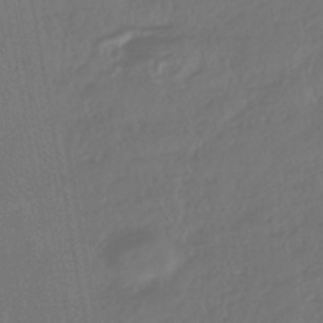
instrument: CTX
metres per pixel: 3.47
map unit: HNhu
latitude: -45.2943
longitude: 106.4818
